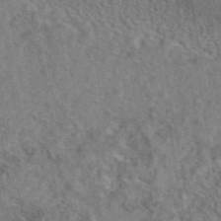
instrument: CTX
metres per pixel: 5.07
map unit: eAb
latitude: 43.0459
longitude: 109.1998
